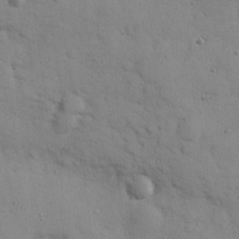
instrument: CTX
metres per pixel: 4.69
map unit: eHh
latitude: 27.8772
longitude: -75.4238
